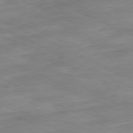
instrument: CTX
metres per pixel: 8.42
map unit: Ap
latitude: -81.2187
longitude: -82.3656
